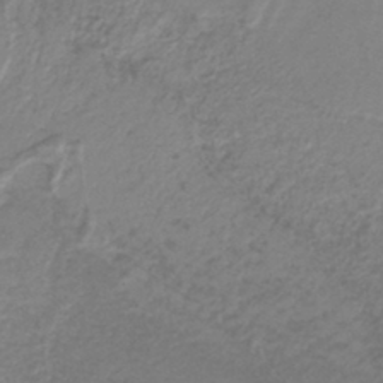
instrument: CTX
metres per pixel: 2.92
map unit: lHb
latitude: -40.5763
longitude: 51.9367
